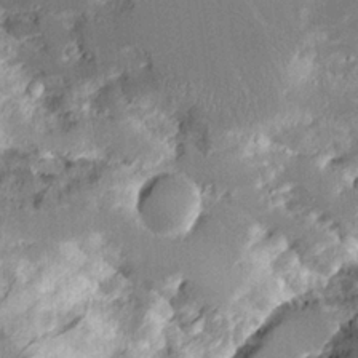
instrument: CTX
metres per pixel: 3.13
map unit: Aa
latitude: 11.3482
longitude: -126.1200
